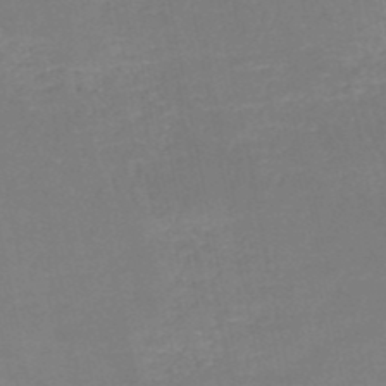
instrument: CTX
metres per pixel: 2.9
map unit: HNb
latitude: -51.7289
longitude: -49.8772
